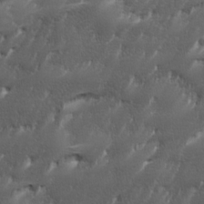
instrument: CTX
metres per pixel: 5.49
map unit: Ave
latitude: 15.8773
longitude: -135.5371
